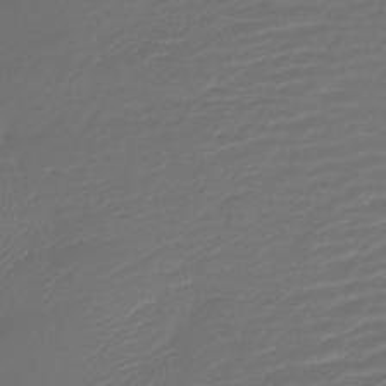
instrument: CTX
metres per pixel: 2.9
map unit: lHb
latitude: -43.3509
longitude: 77.1431
